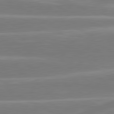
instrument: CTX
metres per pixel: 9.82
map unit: lApd
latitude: 81.0269
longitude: -129.4804
